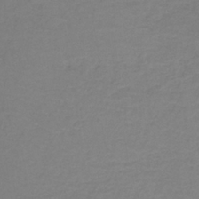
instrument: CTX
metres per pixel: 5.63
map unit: HNb
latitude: -35.9745
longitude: 53.9367
